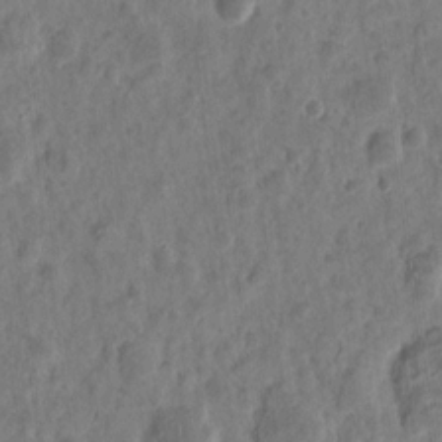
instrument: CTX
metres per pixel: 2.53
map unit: eHh
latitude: 9.6127
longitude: -74.0255
